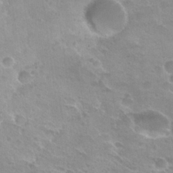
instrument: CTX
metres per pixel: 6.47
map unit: Hto
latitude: 25.9717
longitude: -36.4790
